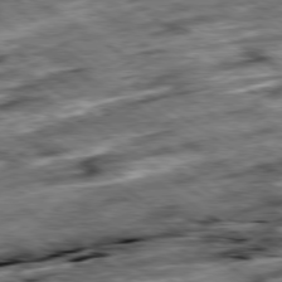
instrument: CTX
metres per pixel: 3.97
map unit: Ap
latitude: -79.5966
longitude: -50.2333
